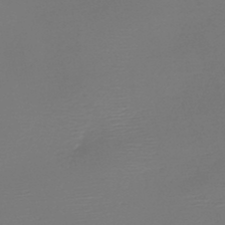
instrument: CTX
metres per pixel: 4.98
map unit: HNb
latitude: -47.4265
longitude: -41.8205
